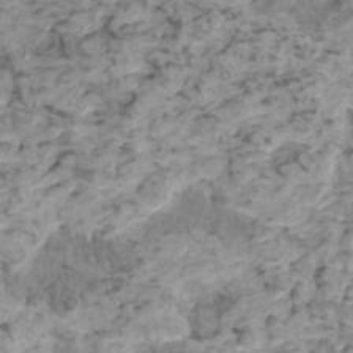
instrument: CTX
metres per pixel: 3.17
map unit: HNhu
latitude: 0.7624
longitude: 3.0297
